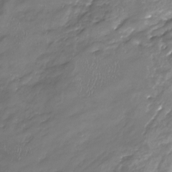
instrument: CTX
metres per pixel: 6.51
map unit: Nhu
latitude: -23.0109
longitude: -57.0080
